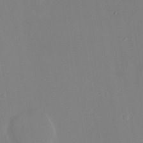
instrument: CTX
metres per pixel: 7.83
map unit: Nhu
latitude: -24.3684
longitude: -73.0270
